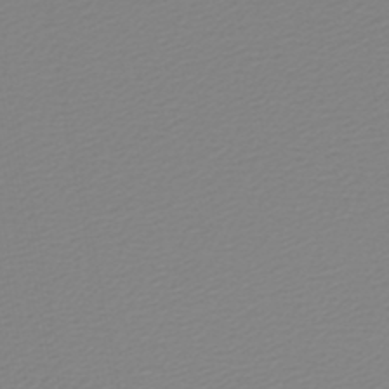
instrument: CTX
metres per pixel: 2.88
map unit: lHb
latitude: -46.4062
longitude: 72.4818
